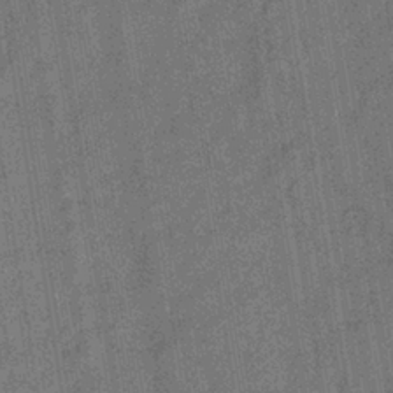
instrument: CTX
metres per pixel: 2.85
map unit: eHb
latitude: -35.3510
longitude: 80.7652
